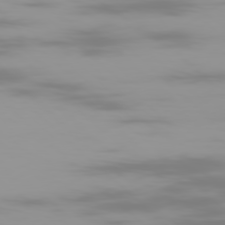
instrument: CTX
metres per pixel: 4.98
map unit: Ap
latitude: -79.3698
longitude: -70.0633
